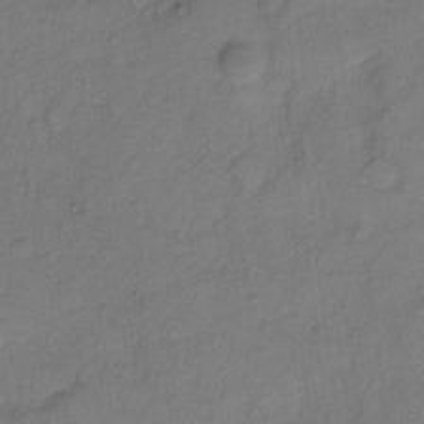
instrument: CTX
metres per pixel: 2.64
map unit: Hto
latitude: 6.2145
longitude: -61.8583
